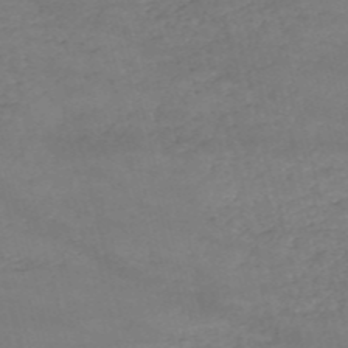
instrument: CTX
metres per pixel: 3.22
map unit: HNb
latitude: -53.0486
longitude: -37.5371
